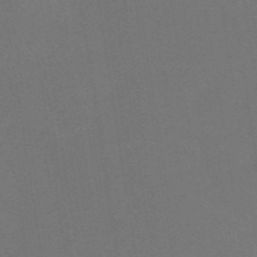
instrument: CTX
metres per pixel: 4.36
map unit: HNb
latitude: -51.6533
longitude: -48.7435
